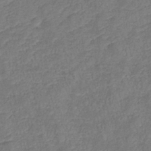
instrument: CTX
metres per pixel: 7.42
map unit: eHb
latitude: -39.5210
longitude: 76.0472
